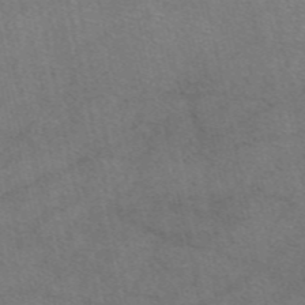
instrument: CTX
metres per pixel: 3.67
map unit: eAb
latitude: 48.1956
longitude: 105.5777
